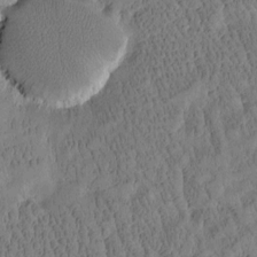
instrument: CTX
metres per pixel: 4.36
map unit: Htu
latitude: -3.8800
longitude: 175.2753
